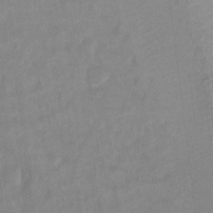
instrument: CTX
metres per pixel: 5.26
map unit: Ht
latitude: 5.5371
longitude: -30.2334
